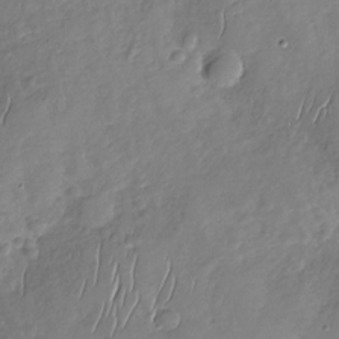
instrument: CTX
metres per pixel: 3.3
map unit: Nhu
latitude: -31.4454
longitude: -61.4237
